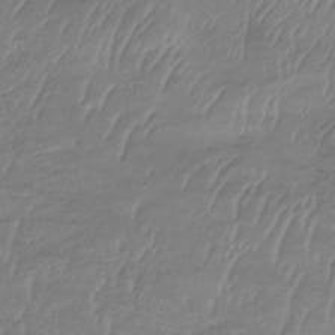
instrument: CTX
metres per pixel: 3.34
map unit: lHb
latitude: -34.1606
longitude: 71.4455
